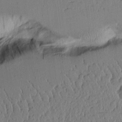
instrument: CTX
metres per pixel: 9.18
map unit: Aa
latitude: 12.0255
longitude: -127.3671
